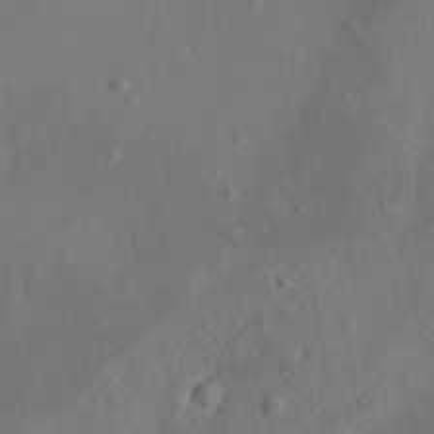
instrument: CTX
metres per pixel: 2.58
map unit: HNhu
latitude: 7.0836
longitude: -0.7435
